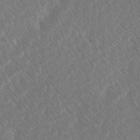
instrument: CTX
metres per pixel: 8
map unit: Ave
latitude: 8.1767
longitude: -106.3467
